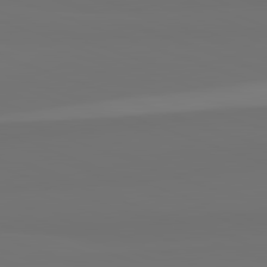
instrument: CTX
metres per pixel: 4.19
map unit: lApd
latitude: 82.4412
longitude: 154.1039
